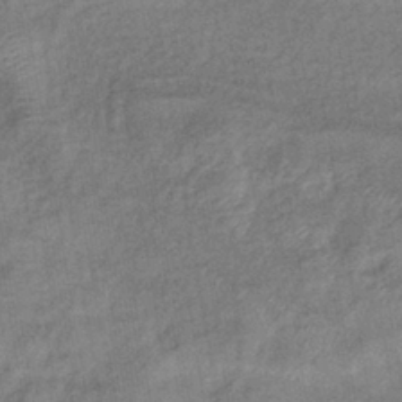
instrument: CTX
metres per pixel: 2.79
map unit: eHb
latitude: -39.5399
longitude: 80.3495
